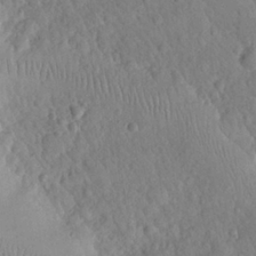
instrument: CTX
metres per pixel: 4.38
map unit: eHh
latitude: 25.1025
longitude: -66.1388
